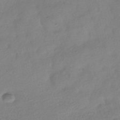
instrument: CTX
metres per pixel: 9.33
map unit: HNhu
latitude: -41.0675
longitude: 98.7274
